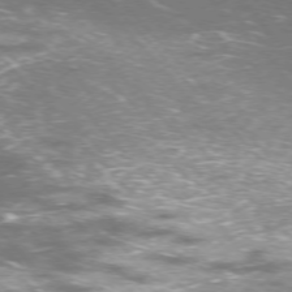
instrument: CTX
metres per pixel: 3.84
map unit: Ap
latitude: -75.9178
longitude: -66.0633
